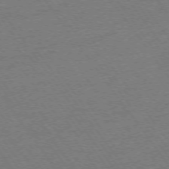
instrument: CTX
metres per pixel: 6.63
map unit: Ap
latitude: -75.1054
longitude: -84.0255
